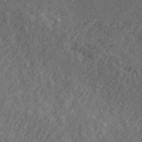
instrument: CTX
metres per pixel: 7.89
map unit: ANa
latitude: 45.5371
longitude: 45.8422
